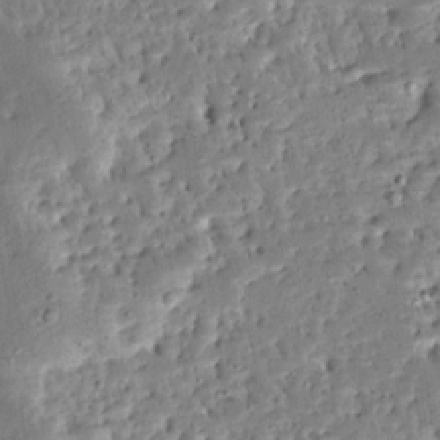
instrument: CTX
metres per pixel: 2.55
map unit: Ave
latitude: 13.1214
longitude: -138.0633
